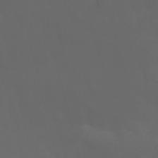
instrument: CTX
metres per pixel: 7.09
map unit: Nhu
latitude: -7.7099
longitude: -83.2159
